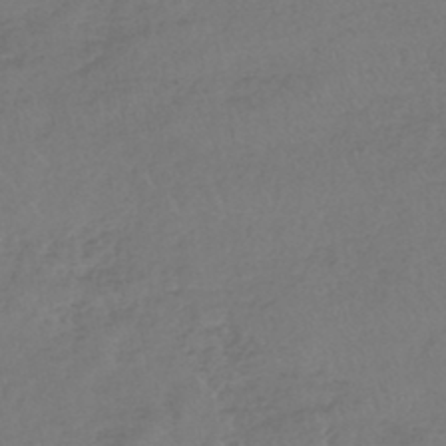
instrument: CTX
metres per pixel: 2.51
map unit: lHb
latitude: -45.2565
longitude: 68.0661
